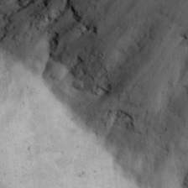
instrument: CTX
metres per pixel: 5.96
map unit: eHh
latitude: 21.1970
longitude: -60.7813
